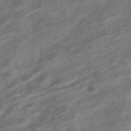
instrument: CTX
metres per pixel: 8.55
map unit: HNhu
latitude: -39.4455
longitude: 106.9731
